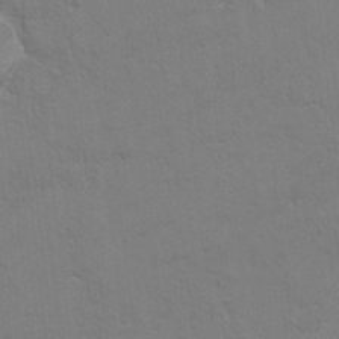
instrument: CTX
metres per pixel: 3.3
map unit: Hto
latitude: 9.8017
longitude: -35.3670
